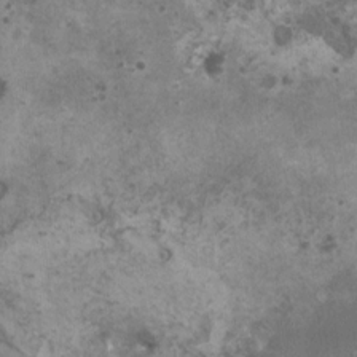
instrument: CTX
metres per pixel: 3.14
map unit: HNhu
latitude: 0.2711
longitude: 1.0298
